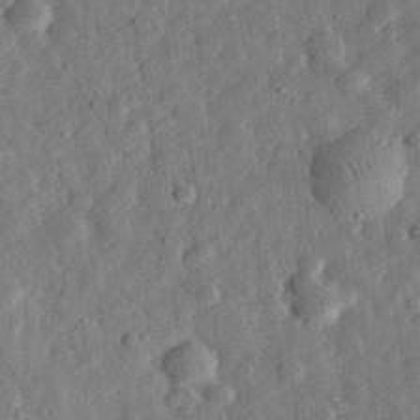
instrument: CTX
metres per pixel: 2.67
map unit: eHh
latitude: 32.5357
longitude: -76.1011
